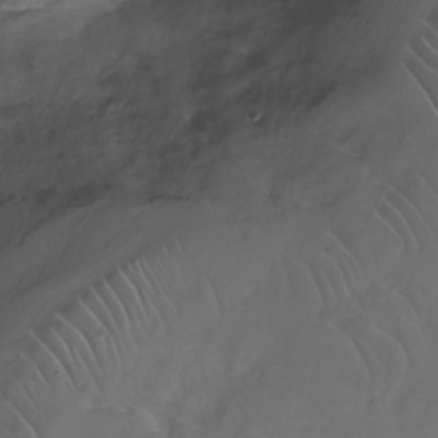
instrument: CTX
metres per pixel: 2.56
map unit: Nhe
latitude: -32.7652
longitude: -91.9717
